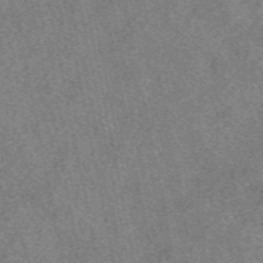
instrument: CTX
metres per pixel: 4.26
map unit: eAb
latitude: 48.4790
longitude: 109.5021
